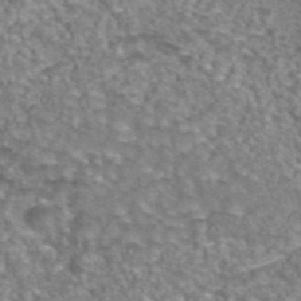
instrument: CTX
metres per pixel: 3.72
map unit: eAb
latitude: 44.1389
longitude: 105.1620
